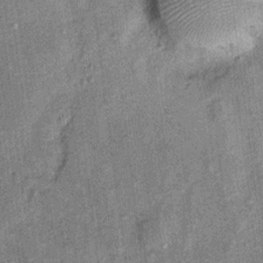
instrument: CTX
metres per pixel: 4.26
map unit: Ht
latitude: 9.0270
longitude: -37.4426
